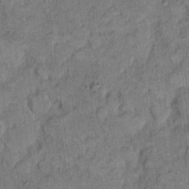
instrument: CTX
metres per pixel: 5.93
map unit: eHh
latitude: 8.4790
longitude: -63.7072
